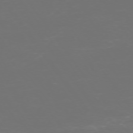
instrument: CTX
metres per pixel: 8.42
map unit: Ap
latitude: -74.2740
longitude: -76.0822
